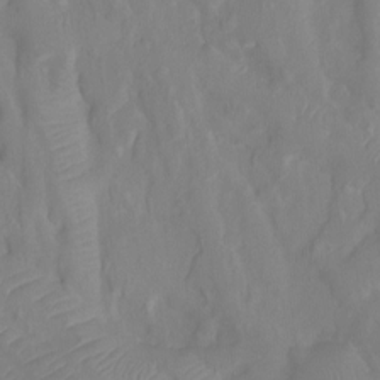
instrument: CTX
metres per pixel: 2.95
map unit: Ht
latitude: -4.4251
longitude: -26.6113
